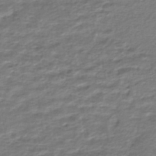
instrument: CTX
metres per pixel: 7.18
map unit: HNhu
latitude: -46.4629
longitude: 96.2173
